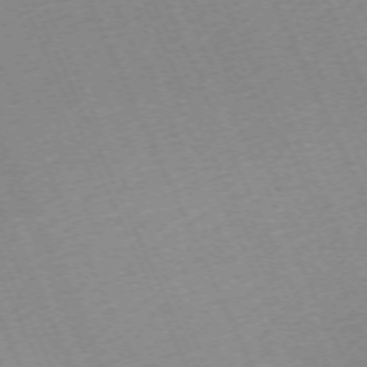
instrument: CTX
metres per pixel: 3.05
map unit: Hpe
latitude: -70.5007
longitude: 12.4251
